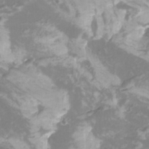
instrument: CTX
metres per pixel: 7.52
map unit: Htu
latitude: -10.7274
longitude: -74.4979
